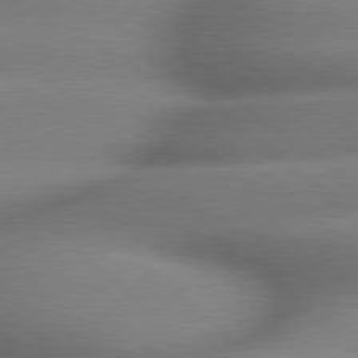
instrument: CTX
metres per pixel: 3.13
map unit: lApd
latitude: 79.5938
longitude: -163.5560
